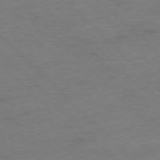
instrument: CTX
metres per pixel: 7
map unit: Ap
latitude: -77.4265
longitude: -89.0459
